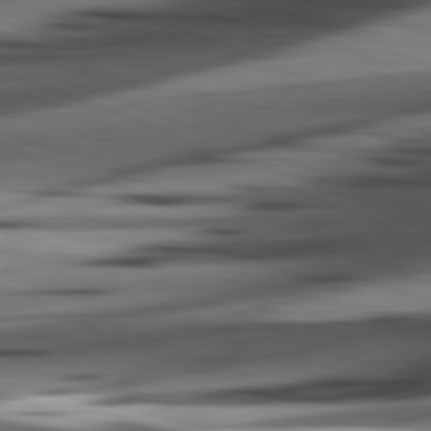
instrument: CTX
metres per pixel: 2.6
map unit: lApd
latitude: 81.8205
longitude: 127.5399
